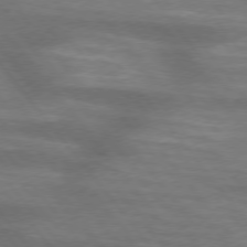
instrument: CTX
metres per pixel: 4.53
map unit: lApd
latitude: 75.1025
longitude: -58.6113
